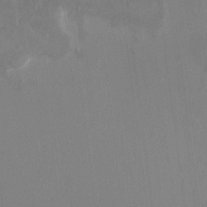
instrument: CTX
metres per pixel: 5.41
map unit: HNhu
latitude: 7.9906
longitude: -5.3104
